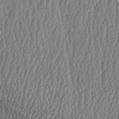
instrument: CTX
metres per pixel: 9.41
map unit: lAa
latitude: -7.0297
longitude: -129.8583
